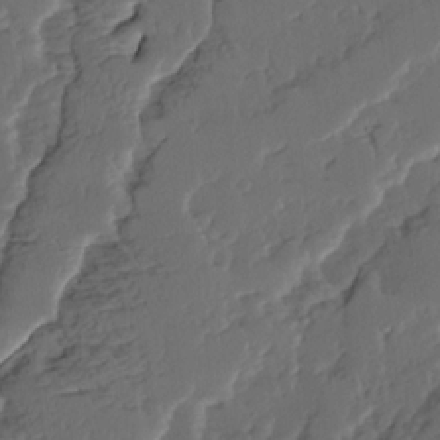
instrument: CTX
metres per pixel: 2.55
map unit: Ave
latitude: 14.3657
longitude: -136.0822
